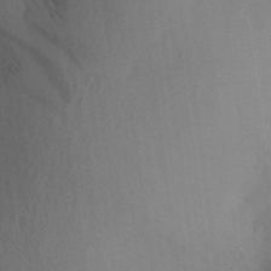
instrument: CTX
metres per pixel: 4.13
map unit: Aa
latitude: 29.4615
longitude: -145.5182
